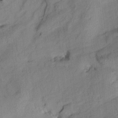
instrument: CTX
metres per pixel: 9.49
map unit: Aa
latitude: 10.1767
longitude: -143.0836
